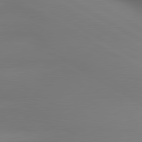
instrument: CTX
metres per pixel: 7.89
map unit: lApd
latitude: 80.7246
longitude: 137.3131
